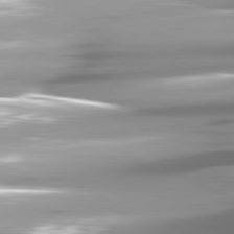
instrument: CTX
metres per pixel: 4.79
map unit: lApd
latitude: 81.8016
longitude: -147.0648
